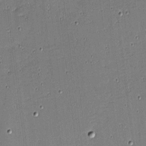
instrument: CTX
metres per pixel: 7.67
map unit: eHh
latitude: -4.0472
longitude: -82.5356
